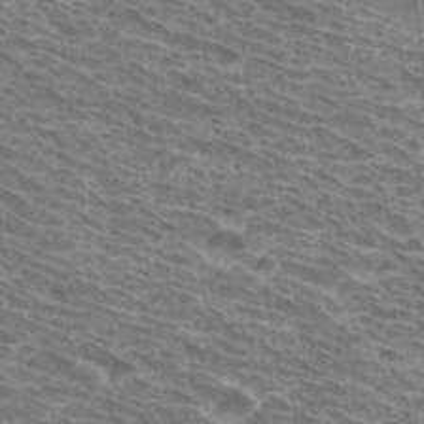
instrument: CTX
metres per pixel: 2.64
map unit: Hto
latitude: 32.2711
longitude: -41.8583
